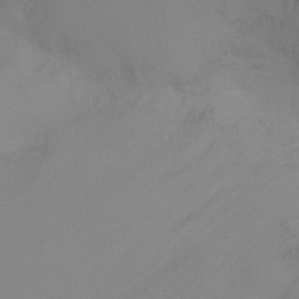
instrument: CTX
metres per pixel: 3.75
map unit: Ht
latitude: -9.2376
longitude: -33.2537
